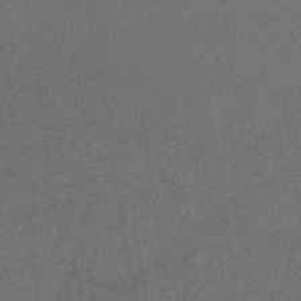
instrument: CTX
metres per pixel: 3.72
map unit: HNb
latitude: -33.3888
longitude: 54.0472
